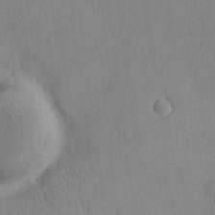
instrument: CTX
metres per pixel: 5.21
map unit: eHh
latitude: -8.7463
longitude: -66.3656
